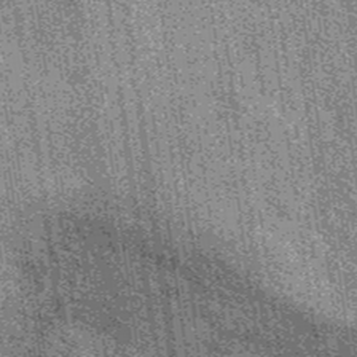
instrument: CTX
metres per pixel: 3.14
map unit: eAb
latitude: 39.0836
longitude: 107.5399
